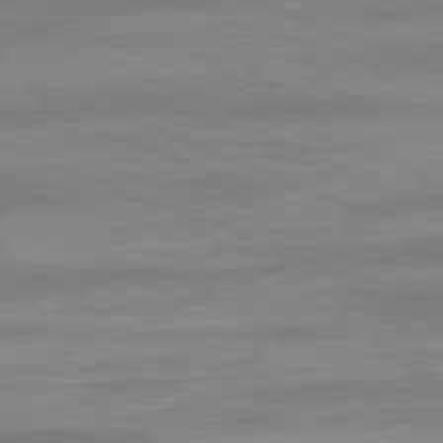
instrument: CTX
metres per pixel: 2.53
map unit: Ap
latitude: -81.5399
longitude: -79.7828
